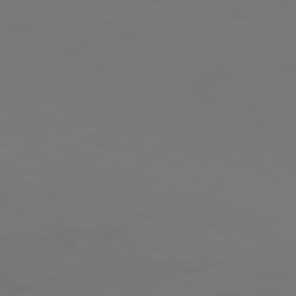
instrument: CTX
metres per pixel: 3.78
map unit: lApd
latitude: 81.7827
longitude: 145.3510
